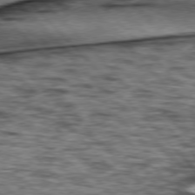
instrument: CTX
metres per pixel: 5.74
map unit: lApd
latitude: 76.5734
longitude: -70.6868
